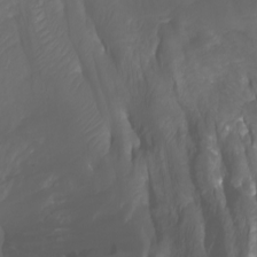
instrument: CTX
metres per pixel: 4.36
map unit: Ht
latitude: -3.8800
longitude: -61.7827
